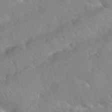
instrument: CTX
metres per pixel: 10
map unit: Nhu
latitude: 26.5168
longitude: -56.5356
